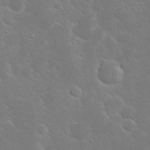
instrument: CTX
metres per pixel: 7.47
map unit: Nhu
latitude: 23.7638
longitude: -72.1389
